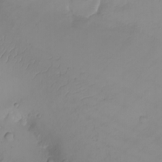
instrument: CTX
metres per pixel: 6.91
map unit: eHh
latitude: -9.8233
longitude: -66.9513
